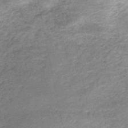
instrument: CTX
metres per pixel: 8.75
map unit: HNb
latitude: -51.2754
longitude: -41.1214
